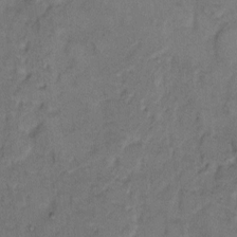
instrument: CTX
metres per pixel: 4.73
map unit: eHh
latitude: 8.4223
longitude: -62.2712
